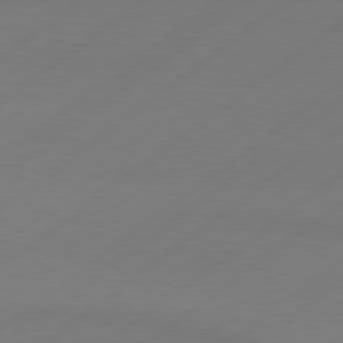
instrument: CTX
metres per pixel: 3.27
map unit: Hpe
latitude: 78.8002
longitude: -131.0648
